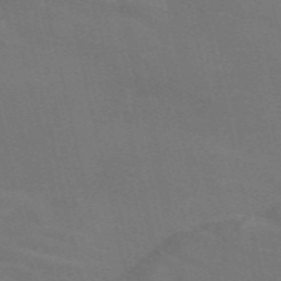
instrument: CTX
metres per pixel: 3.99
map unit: Nve
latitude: -58.6518
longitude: 63.1431
